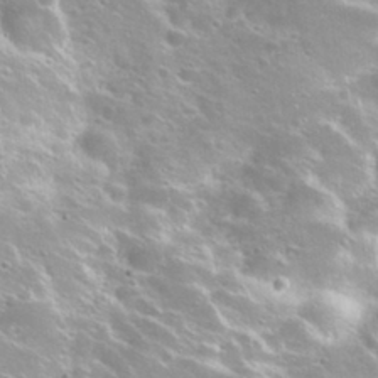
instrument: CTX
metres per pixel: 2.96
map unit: Nhu
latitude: 28.1200
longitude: -51.0269
